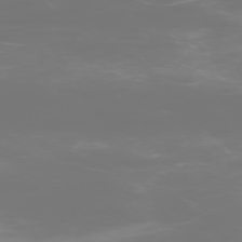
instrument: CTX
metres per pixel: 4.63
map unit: Hpe
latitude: -73.6911
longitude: 4.8408
